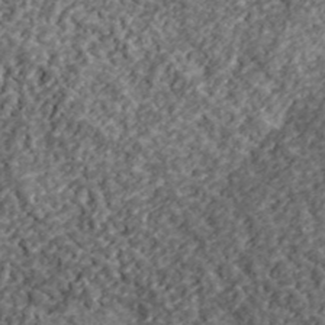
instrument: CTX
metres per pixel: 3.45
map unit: lHvf
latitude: 39.8772
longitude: -88.1389
